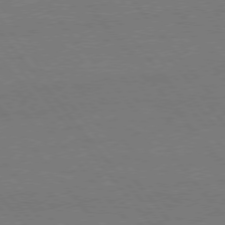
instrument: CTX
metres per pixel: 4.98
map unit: Hpe
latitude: 75.6505
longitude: -137.2159
